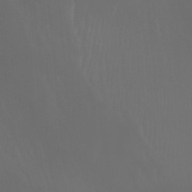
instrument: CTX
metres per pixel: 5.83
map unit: Nhu
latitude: -5.3698
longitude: -90.2334
